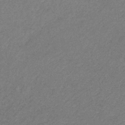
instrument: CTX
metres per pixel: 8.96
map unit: lHb
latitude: -32.7464
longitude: 69.1431
